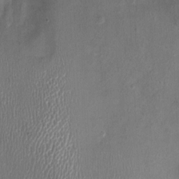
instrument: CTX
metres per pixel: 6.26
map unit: Nhu
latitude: -0.6141
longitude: -15.3482
